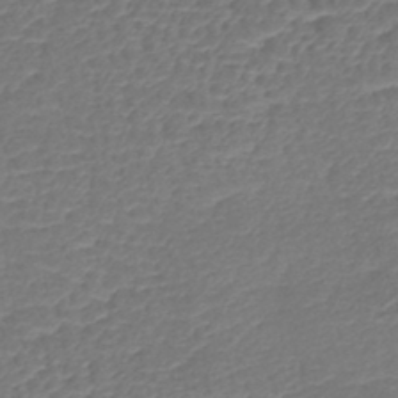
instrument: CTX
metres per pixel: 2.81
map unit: lHb
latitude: -42.9352
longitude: 78.7841
